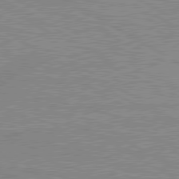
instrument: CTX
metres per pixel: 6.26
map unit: lApd
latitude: 80.1200
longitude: 168.4818
